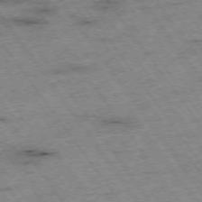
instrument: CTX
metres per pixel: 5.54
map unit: Hpe
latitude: -74.8408
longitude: 2.0661
